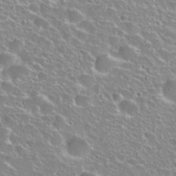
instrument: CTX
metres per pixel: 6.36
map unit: Hto
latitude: 27.4993
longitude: -50.7057
